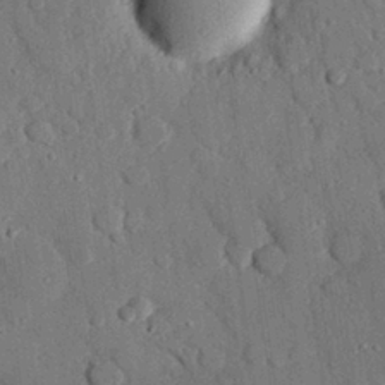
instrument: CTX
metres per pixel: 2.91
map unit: eHh
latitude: 27.6127
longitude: -79.2726
